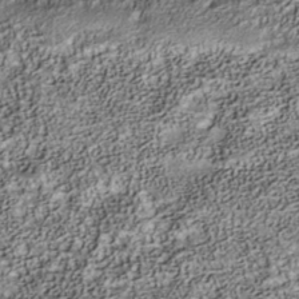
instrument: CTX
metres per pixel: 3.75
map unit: Nhu
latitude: -41.0297
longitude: -84.0255
